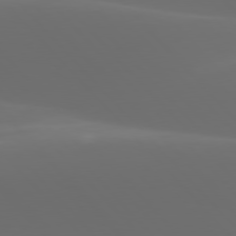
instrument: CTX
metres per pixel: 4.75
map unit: lApd
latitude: 77.7638
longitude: -53.2537
